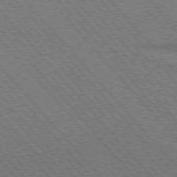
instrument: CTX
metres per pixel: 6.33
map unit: lApd
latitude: 75.9717
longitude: -84.3845
